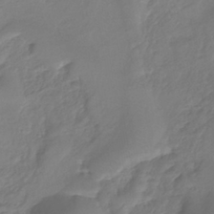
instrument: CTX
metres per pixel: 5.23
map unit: eHh
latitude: -39.2376
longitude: -26.1578
